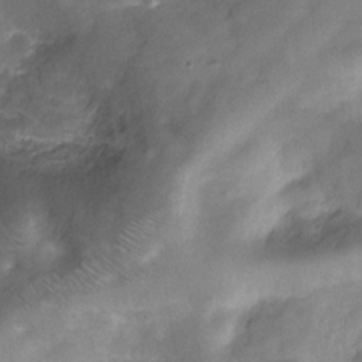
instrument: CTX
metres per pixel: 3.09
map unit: Hve
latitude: -29.6344
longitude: 92.7841
